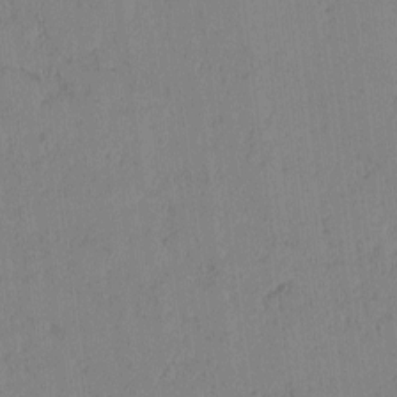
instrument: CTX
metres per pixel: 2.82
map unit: lAvf
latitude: -1.9179
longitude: -105.4805
